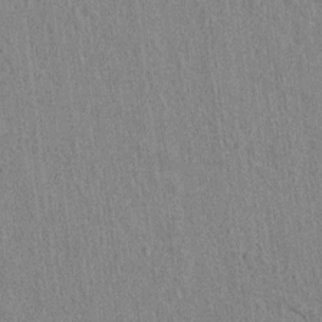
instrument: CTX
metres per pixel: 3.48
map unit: lAvf
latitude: 7.4237
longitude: 166.6896
